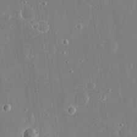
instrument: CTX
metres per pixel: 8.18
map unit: eHh
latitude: 16.2523
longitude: -71.0836
